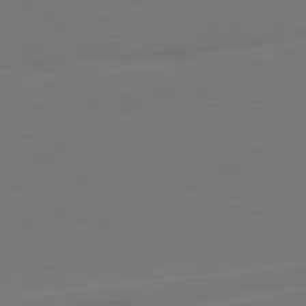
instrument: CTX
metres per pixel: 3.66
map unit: lApd
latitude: 79.8206
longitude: 162.3684
